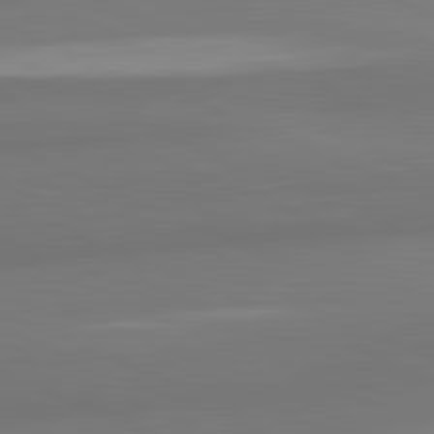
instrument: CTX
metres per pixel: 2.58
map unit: lApd
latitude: 82.0255
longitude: 177.8422
